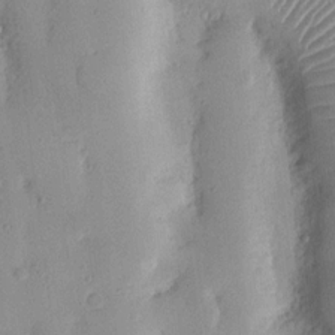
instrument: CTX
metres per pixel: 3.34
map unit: Nhu
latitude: 15.9528
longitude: -78.5924
